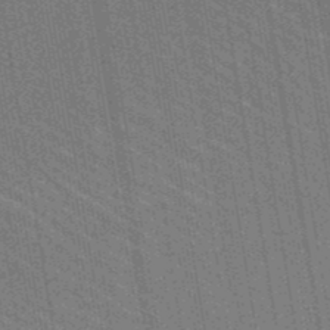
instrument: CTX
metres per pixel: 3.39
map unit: lHb
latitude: -47.8989
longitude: 74.5385
